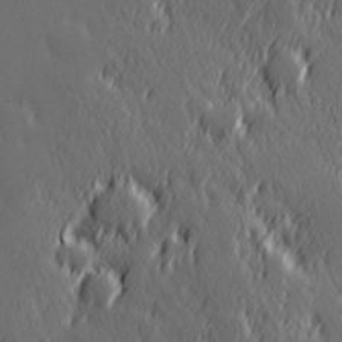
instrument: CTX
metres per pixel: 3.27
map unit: Hve
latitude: 26.1389
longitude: 145.5777
